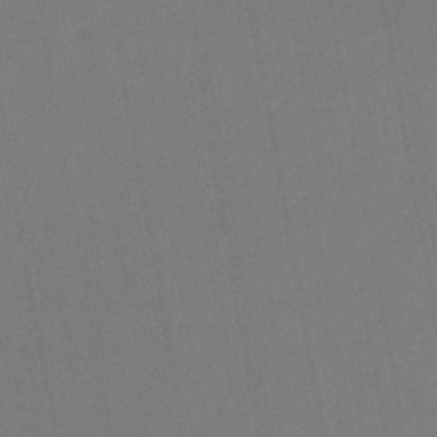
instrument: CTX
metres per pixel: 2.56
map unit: lHb
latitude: -45.1998
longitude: 63.3698
